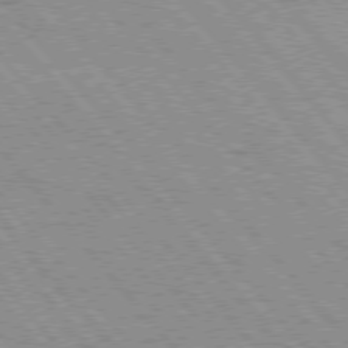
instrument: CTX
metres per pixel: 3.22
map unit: Hpe
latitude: 75.7072
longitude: -150.4223
